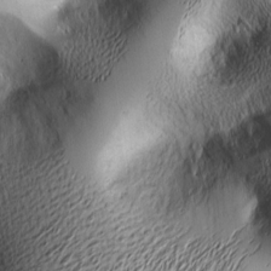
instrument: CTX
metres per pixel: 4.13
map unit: Nhu
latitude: -4.9919
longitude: -152.0822
